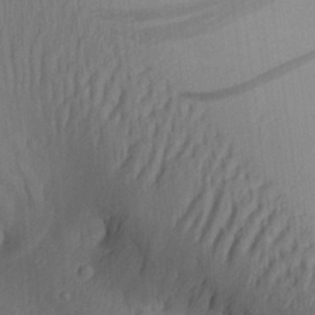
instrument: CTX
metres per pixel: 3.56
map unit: Aa
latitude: 26.7057
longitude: -136.2712
